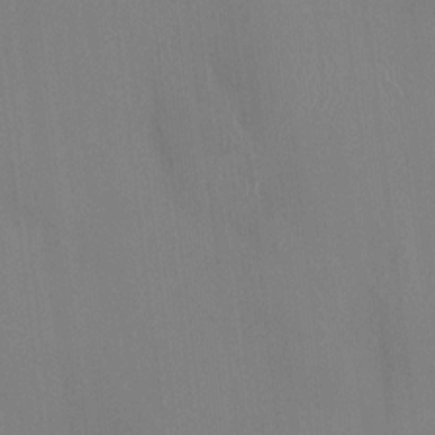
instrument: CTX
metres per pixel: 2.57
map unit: HNhu
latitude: 4.3278
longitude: 6.3495
